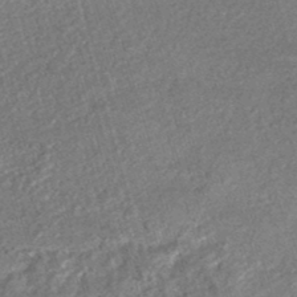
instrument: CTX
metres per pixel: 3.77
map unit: HNhu
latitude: -47.0108
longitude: 99.4643
